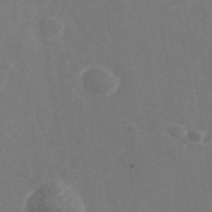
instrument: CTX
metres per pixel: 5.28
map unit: Nhe
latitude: -37.5588
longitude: -90.5168
